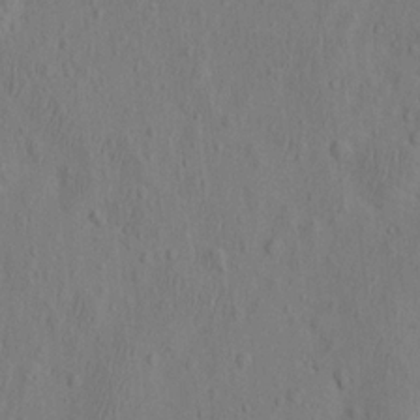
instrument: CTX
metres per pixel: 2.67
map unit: eHh
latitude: -2.8974
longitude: 18.4062
